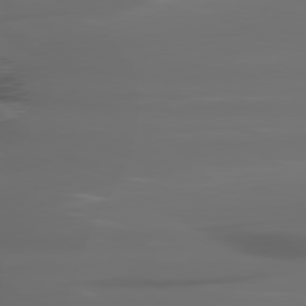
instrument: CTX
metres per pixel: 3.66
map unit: lApd
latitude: 80.1767
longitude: -140.3278
